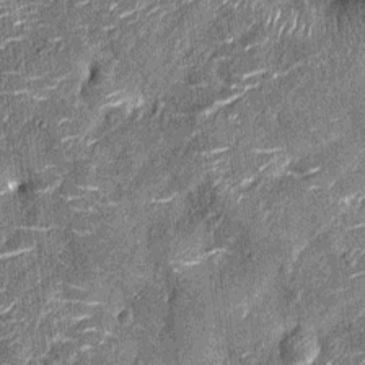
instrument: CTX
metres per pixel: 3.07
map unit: Nhu
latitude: -13.8989
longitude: -23.2537
